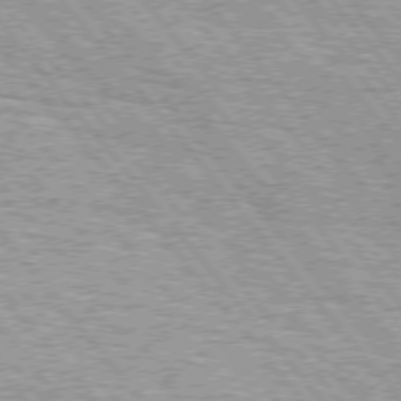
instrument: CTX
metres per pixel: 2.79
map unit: lApd
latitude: 75.1403
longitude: -76.7624
